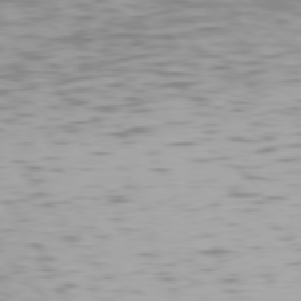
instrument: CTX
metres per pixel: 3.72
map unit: Hpe
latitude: 76.6112
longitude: -134.0255
